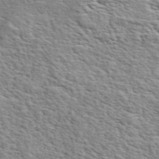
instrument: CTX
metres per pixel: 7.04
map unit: ANa
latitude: 48.8947
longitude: -74.6113
